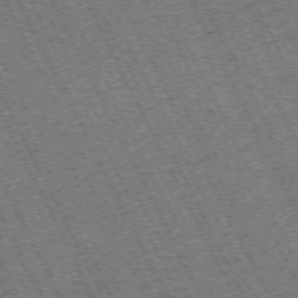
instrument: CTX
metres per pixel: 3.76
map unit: Hpe
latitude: -71.7289
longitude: 10.3306
